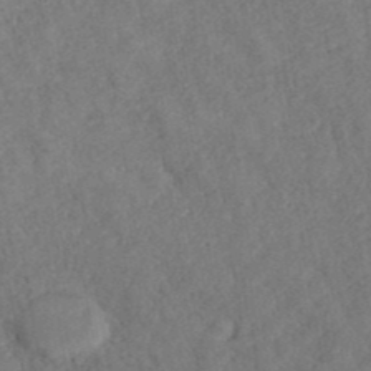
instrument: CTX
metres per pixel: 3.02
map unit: ANa
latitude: 40.1199
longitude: 18.5196
